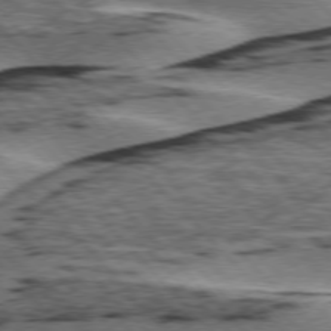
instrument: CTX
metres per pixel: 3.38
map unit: lApd
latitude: 76.2144
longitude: -78.4034
